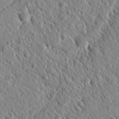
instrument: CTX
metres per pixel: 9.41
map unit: Nhu
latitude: 20.4979
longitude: -79.0648
